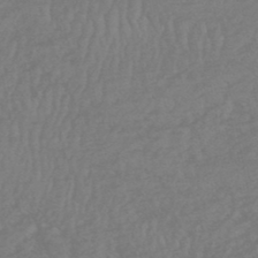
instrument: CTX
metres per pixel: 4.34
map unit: HNhu
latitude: -48.5763
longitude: 97.8989
